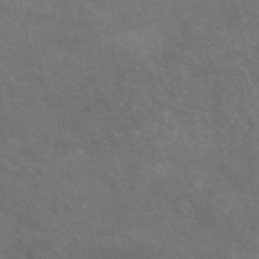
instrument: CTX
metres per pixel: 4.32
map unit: HNb
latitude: -52.7841
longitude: -41.6504
